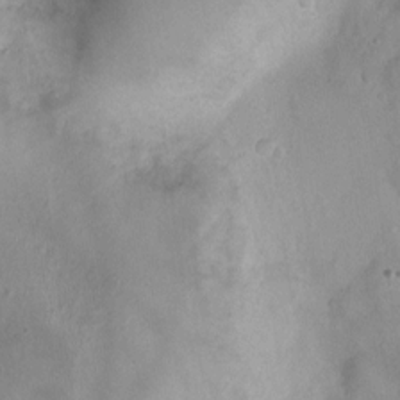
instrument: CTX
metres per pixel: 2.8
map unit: Ht
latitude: -4.2361
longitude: -19.4426
